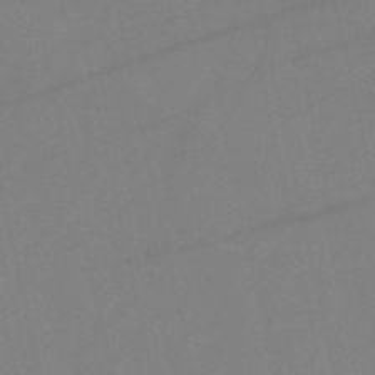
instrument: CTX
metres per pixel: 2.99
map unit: HNb
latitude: -53.9367
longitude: -42.3089
